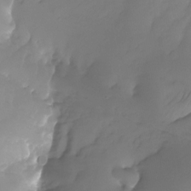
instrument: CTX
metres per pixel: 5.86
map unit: Nhu
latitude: -24.1039
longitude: -71.3670
